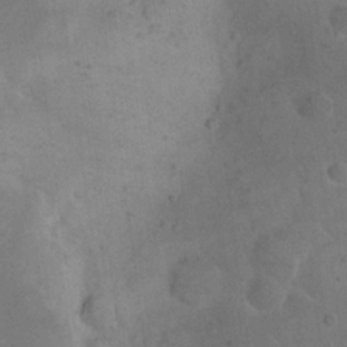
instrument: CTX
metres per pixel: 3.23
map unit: eHh
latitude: 19.2348
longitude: -64.3278
